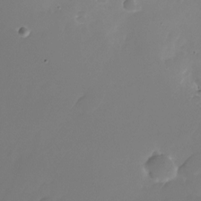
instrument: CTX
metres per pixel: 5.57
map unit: Nhu
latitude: -26.2739
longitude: -72.4223
